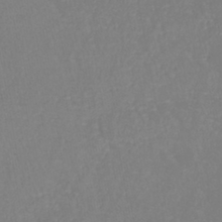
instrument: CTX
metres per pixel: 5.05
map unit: lHb
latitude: -41.3321
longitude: 65.3510
